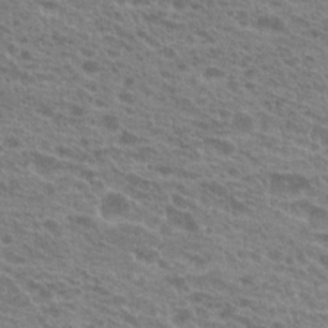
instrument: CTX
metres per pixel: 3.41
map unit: Hto
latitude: 21.8206
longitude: -38.1767
